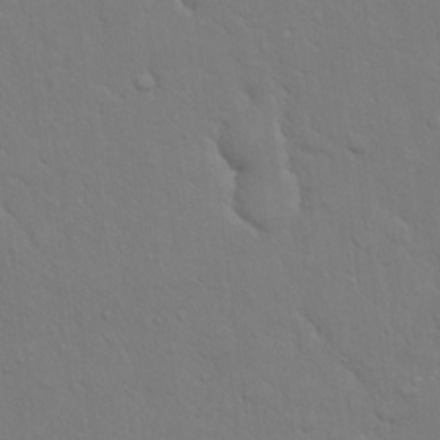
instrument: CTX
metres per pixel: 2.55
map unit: eHh
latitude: 17.8205
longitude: -62.9514
